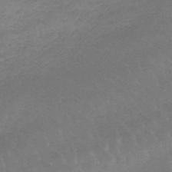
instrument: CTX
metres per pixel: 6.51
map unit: lHb
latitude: -47.6155
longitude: 76.1417
